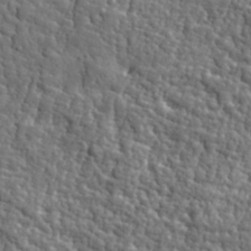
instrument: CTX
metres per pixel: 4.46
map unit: eHh
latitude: 35.4993
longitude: -80.5357
